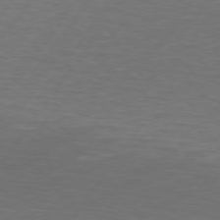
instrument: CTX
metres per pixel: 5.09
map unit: lApd
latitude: 74.5357
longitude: -79.1403
